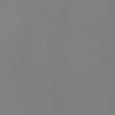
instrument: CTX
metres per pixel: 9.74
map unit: Ht
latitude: -6.2550
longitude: -20.2712
